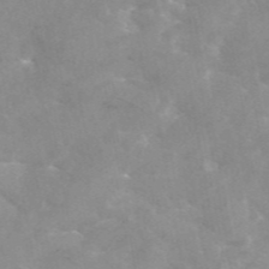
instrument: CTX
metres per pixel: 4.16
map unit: eAb
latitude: 45.6127
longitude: 124.7274
